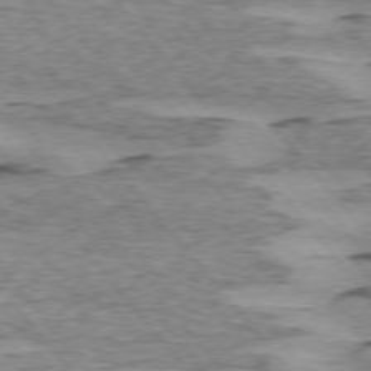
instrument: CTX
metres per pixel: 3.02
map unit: lApd
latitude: 75.1214
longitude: -77.3481
